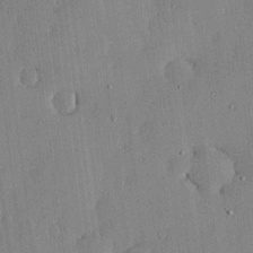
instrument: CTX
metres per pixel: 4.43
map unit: lHvf
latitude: 18.1577
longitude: -115.9717
